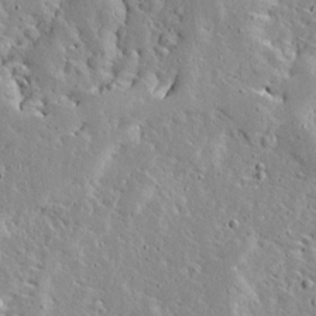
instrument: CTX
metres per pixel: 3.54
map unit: Ave
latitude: 12.5735
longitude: -137.8961
